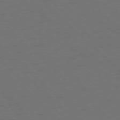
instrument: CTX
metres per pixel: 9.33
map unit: Ap
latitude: -76.0283
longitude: -79.4427
